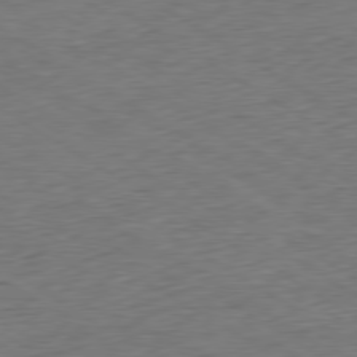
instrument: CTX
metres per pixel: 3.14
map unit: Hpe
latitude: -79.6155
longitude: 11.1053
